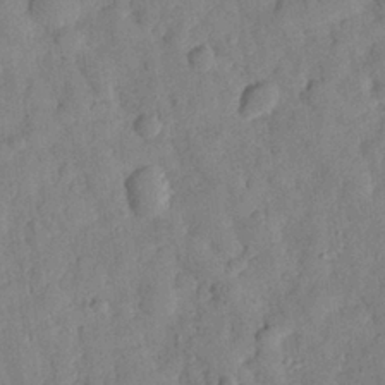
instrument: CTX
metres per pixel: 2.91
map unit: eHh
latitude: 27.3860
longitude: -75.8961
